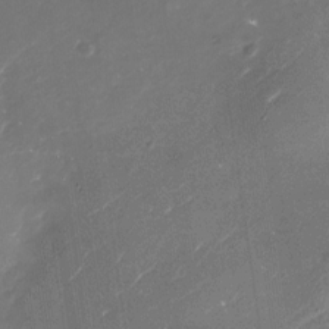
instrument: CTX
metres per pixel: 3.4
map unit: Nhu
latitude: -28.9731
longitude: -75.5371
